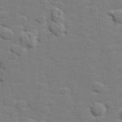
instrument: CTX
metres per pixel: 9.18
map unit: lHvf
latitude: 25.2348
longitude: 142.2550
